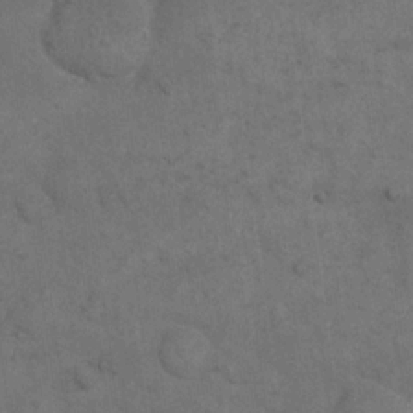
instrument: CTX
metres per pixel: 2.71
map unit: eHh
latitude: 18.4034
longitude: -63.4427
